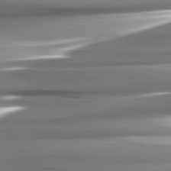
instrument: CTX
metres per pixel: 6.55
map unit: lApd
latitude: 82.4223
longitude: -142.0633
